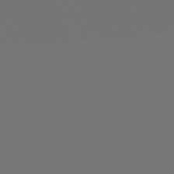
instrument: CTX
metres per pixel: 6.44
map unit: Hpe
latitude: 72.9514
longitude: -128.0255
